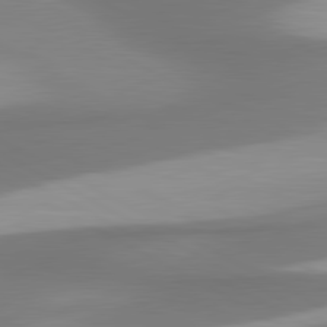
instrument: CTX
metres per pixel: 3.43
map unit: lApd
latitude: 80.9325
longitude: 174.3873
